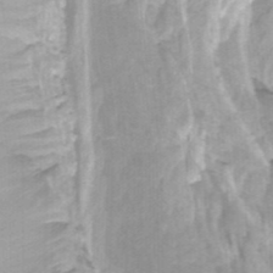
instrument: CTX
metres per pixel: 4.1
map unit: HNhu
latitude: -27.7288
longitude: 74.4062
